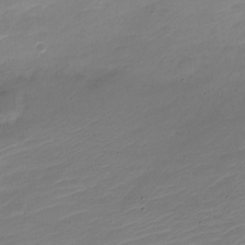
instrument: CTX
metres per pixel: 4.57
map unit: Nve
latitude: -21.5966
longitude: 105.6533
